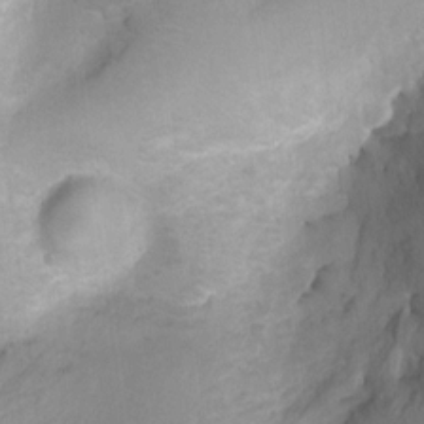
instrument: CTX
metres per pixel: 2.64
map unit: Hto
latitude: 6.8191
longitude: -36.4790
